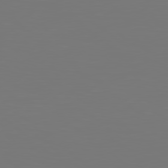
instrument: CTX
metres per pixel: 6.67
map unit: Hpe
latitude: 78.7624
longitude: -138.2900
